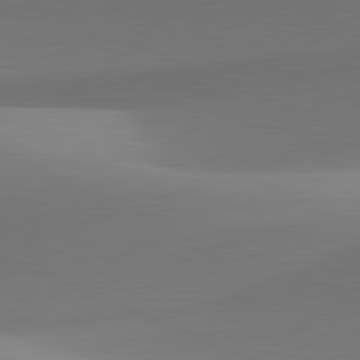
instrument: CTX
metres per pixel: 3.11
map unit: lApd
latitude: 81.7827
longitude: 143.1053
